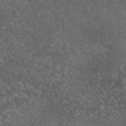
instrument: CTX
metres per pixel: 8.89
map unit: eAb
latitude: 45.6694
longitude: 114.5951
